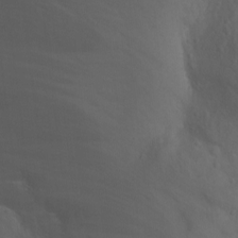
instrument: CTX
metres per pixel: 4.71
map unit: Hto
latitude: -2.8596
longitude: -35.3292
